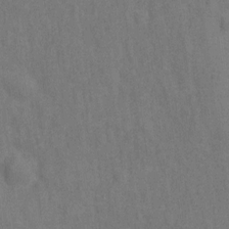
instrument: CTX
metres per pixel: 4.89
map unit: Hto
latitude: -0.1039
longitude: -34.1577
